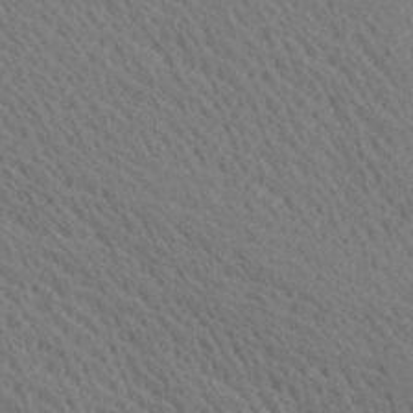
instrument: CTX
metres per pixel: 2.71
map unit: Ave
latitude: 20.6491
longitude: -139.2915
